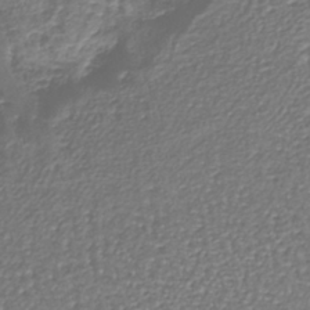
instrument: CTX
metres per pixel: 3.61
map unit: lHb
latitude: -38.6141
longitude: 58.8974
